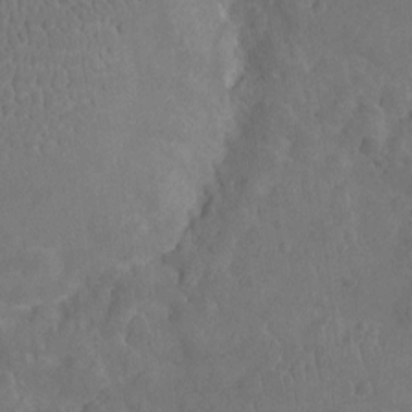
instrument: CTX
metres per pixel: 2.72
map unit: Nhu
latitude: -10.5574
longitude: -21.4049
